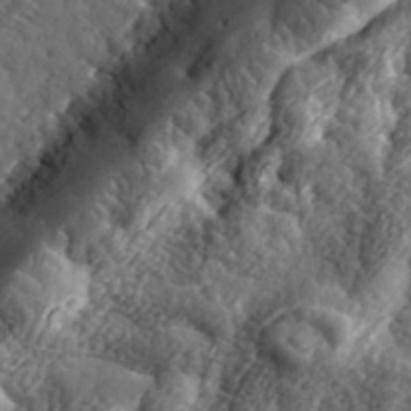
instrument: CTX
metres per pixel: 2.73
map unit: eHh
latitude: 35.7260
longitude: -80.3467
